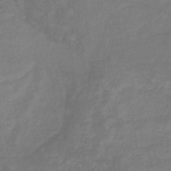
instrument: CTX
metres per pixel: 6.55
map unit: eHb
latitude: -33.3321
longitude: 72.3306
